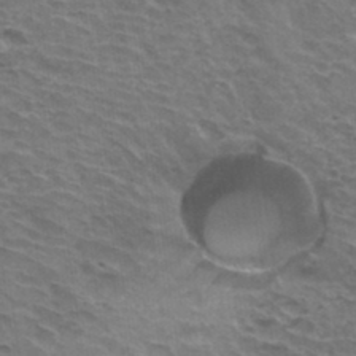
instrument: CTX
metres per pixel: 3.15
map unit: Hto
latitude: 33.8205
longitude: -42.9892
